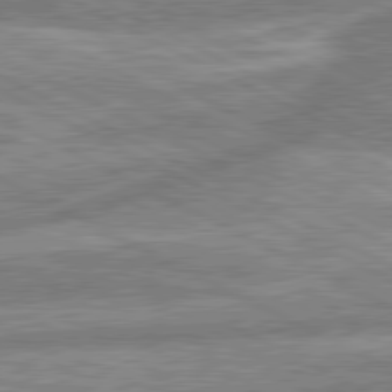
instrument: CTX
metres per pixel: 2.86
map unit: lApd
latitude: 80.5924
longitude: -167.7071
